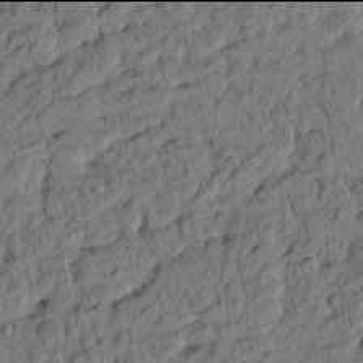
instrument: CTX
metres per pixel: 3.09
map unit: eHh
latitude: -2.0094
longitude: 17.4833
